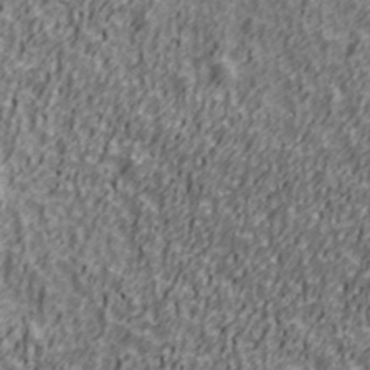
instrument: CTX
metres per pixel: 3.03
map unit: Ave
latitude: 41.0647
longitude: -112.7624
